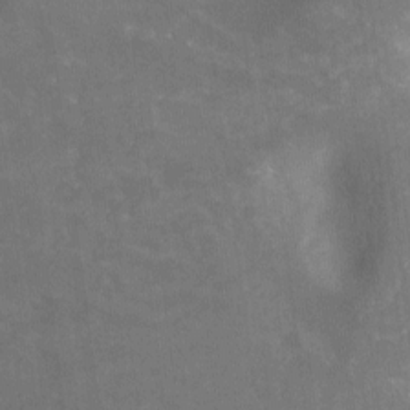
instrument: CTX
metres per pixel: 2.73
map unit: Nhu
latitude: -12.6141
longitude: -72.6680
